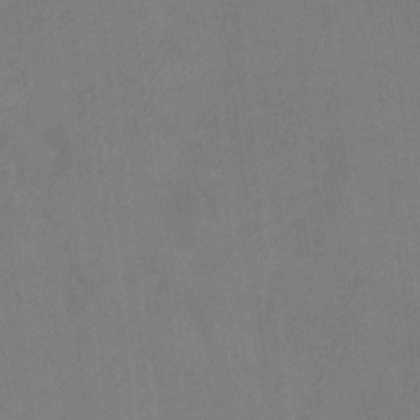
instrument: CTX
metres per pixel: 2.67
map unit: Ht
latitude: -3.2186
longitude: -19.9717
